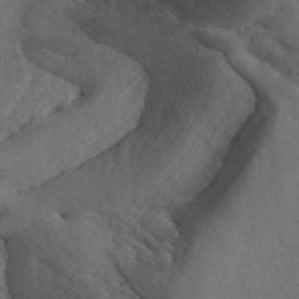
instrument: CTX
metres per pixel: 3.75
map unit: ANa
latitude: 41.2725
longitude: 52.8219
